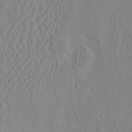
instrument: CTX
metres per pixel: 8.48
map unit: eHh
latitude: -2.8596
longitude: 19.1620
